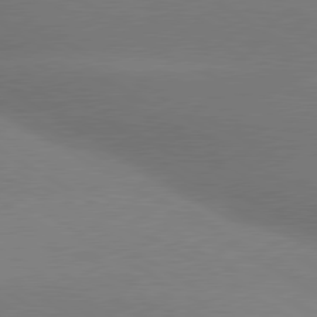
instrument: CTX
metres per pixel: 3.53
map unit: lApd
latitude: 80.0633
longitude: -149.5938
